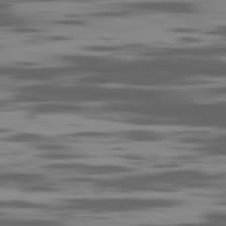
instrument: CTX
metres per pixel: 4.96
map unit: Ap
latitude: -81.9745
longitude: -69.2537
